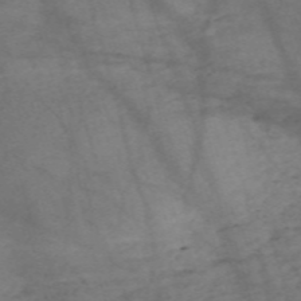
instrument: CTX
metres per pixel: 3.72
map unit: Nve
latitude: -59.2753
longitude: 64.6330
